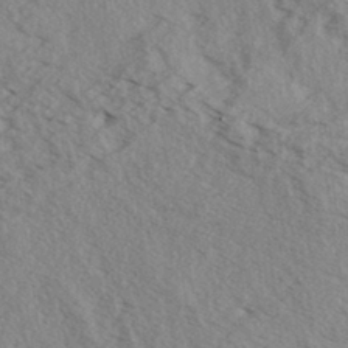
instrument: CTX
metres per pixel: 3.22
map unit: Aa
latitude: 32.1011
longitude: -138.2711
